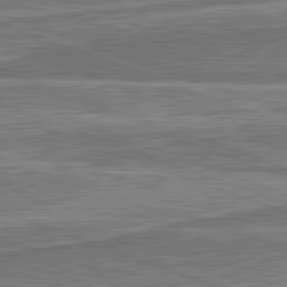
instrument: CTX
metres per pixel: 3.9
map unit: lApd
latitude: 82.1577
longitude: 166.9920
